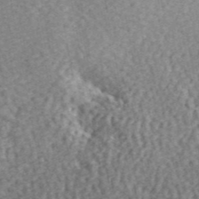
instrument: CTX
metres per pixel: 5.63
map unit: ANa
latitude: 44.1200
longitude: -85.6505
